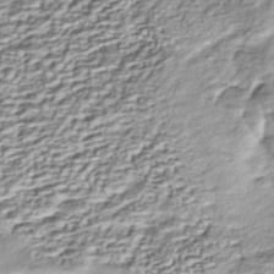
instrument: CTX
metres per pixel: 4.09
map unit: Nhe
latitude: -45.4077
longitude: 151.9745
